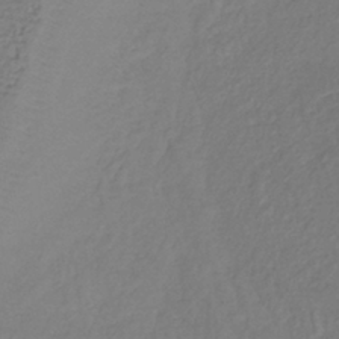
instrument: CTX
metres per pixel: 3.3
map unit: lHb
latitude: -39.6155
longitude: 70.7274
